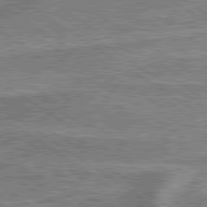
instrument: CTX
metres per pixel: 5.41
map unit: lApd
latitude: 79.6127
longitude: 175.0486
